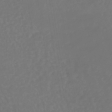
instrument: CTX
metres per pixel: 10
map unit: lHb
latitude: -42.9919
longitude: 66.9164
